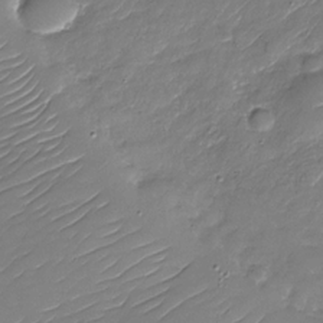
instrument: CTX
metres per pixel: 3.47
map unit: Nhu
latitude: -29.8422
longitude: -73.2915
